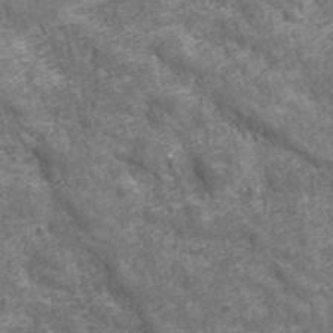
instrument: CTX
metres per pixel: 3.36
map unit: eHh
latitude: 43.3482
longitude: -91.5560
